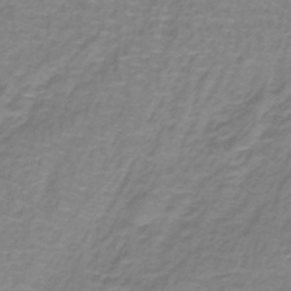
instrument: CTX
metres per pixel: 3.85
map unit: lHb
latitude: -41.7100
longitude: 56.3306
